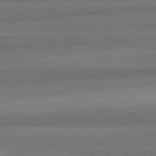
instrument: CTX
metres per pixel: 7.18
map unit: lApd
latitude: 82.5167
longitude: 176.4251
